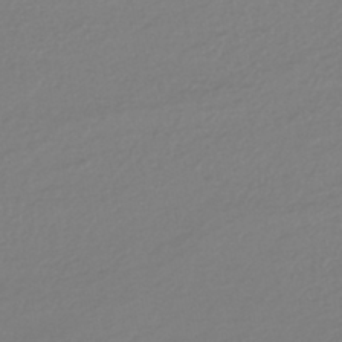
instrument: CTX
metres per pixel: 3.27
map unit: HNhu
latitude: -44.2362
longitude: 95.0675
